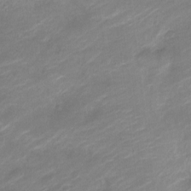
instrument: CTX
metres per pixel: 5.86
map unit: Nve
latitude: -18.1039
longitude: 107.6722
